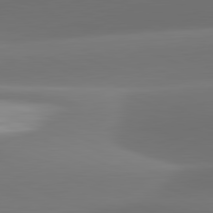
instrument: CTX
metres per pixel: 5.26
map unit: lApd
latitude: 81.8205
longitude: -161.4993
